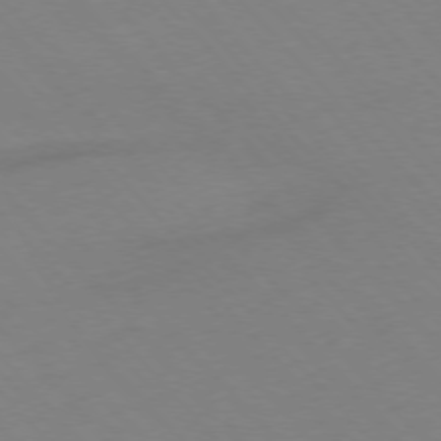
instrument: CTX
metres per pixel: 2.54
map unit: Hpe
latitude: -76.3873
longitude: -19.1970
